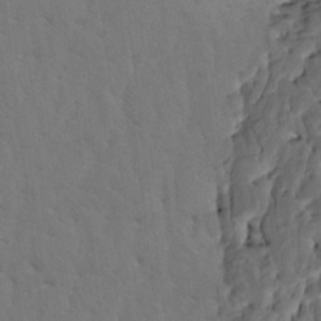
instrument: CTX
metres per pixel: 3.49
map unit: HNhu
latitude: 7.8961
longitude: -2.1200
